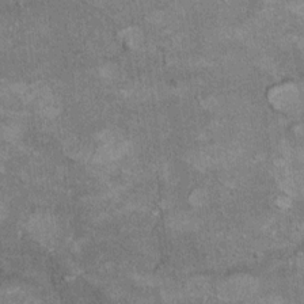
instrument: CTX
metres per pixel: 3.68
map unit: Ht
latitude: 9.3860
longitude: -37.1403
